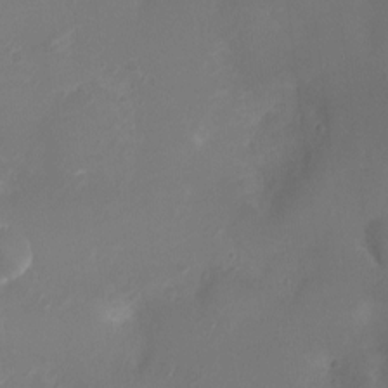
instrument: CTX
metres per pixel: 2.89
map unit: Ht
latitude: -3.8800
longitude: -16.4223
